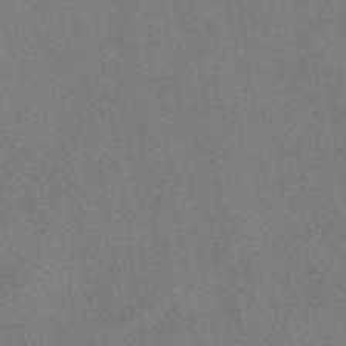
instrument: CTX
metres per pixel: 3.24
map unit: eAb
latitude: 49.1592
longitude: 115.1242
